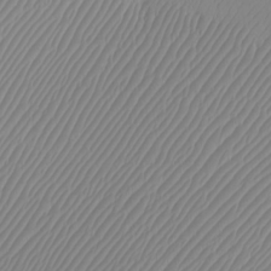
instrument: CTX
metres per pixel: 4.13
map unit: Htu
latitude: -7.2754
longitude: -67.4426
